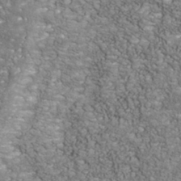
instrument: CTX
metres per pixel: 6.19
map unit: Nhu
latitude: -40.2361
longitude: -84.0633
